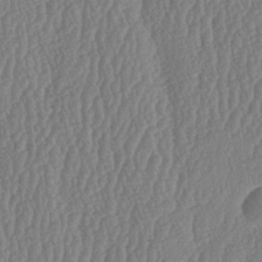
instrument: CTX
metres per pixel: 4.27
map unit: lAa
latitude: -6.9919
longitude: -130.1200
